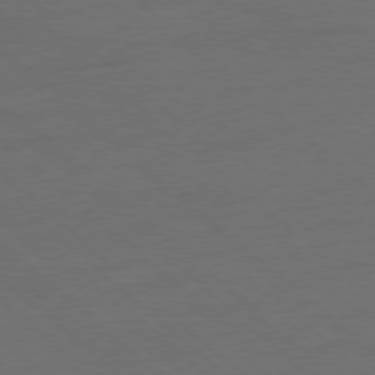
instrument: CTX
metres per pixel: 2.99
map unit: Ap
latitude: -78.3495
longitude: -79.2159
